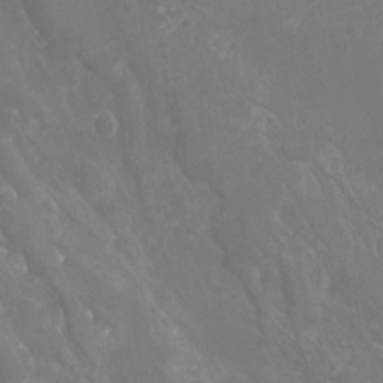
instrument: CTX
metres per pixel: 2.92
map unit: Nhu
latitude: -9.9178
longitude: -75.9339
